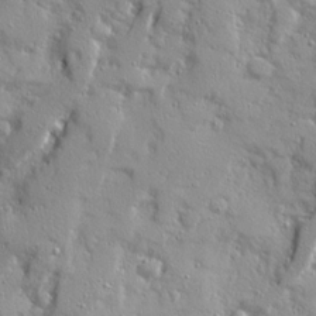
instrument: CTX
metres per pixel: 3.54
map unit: Ave
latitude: 21.8395
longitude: -131.1970
